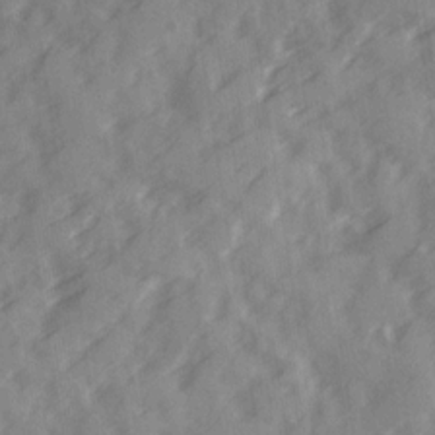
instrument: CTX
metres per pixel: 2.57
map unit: Ave
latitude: 19.6127
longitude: -131.3671
